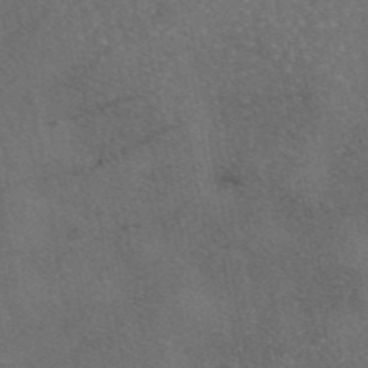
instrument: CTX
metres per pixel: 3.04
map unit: eAb
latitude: 45.6883
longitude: 108.5952
